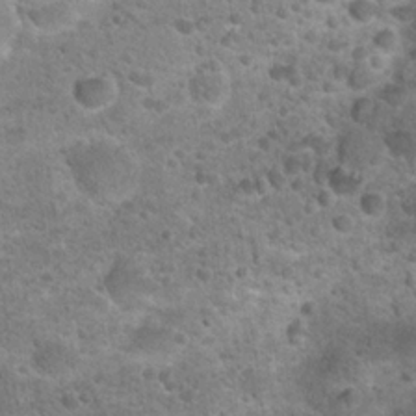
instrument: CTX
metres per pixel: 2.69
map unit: Hto
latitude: 21.7261
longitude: -49.7639
